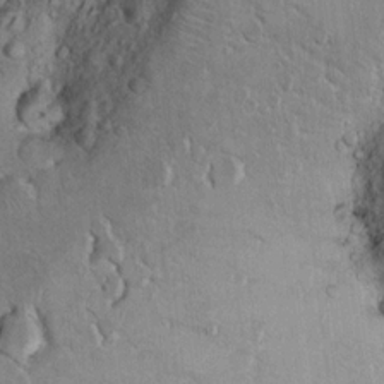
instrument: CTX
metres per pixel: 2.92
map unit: Ht
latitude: 11.6505
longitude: -31.6316
